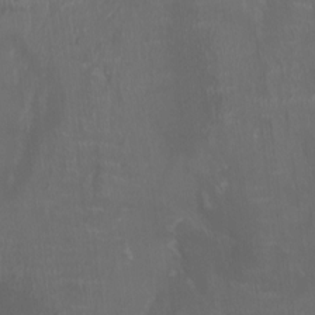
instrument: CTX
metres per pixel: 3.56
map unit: HNhu
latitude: -3.2942
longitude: -6.2711
